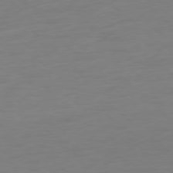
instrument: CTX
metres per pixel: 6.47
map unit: Ap
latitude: -78.5762
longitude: -67.3292
